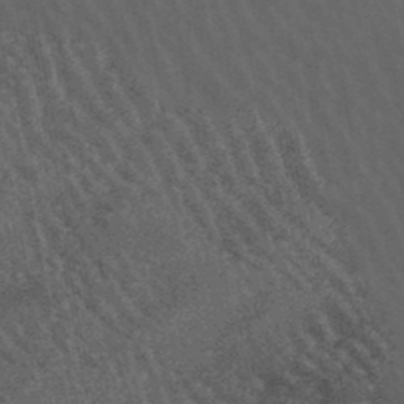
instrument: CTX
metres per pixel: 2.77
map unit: lHb
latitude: -46.3873
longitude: 76.9731
